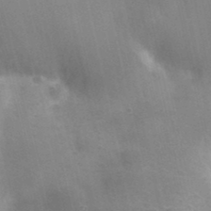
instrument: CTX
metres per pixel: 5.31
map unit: Nhu
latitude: 25.9717
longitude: -56.0444
